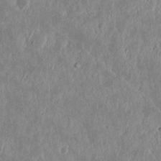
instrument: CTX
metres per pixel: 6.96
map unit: Nhu
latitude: 18.8380
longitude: -72.6491
